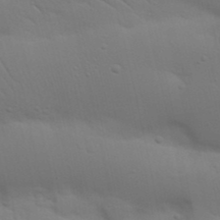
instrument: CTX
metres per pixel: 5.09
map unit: Nhu
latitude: 23.5182
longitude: -73.3104
